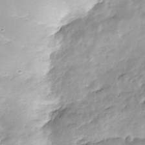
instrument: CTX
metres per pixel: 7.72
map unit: Nhe
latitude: -36.4251
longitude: -178.5168
